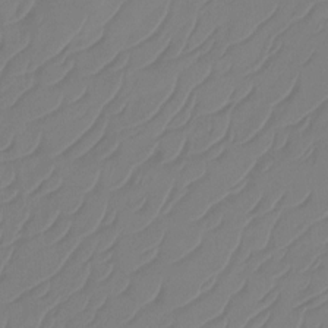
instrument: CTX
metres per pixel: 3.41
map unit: Htu
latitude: -14.2362
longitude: -49.5371
